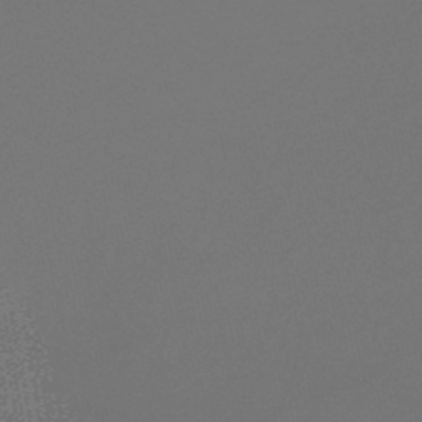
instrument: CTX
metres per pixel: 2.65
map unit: lHb
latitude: -47.1998
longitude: 59.5210
